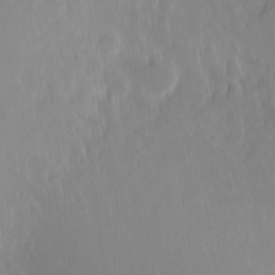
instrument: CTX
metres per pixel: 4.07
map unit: Hve
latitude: 12.5168
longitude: -90.9514
